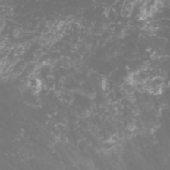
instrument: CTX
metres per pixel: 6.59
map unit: Nhu
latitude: -6.6140
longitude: -76.9136
